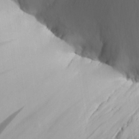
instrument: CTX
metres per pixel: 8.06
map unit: Aa
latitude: 26.3656
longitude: -136.0444
